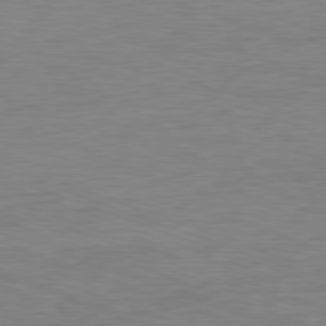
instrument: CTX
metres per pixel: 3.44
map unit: Ap
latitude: -81.3132
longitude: -89.4805
